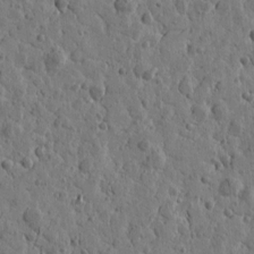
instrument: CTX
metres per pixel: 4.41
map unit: Htu
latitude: -0.5385
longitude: -177.9528
